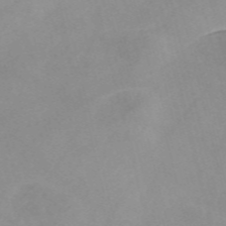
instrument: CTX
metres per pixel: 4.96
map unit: Nve
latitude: -57.1998
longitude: 59.4265
